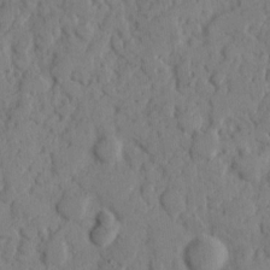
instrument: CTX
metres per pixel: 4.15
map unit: eHh
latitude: 8.1956
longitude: -64.7246
